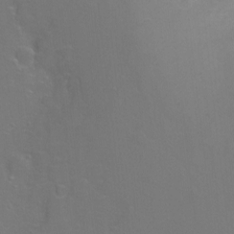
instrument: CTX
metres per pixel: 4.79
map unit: Ht
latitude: -6.5196
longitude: -35.0269
